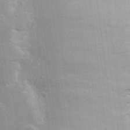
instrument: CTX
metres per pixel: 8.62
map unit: eHh
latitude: 7.9906
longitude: -67.7260
